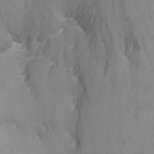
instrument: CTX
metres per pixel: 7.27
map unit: Nhu
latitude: -15.8234
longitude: -52.2901
